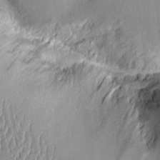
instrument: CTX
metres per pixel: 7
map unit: Aa
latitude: 10.4601
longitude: -128.9702
